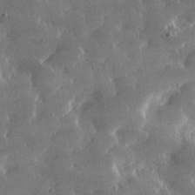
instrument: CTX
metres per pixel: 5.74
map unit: lHvf
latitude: 31.4238
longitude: -92.6679
